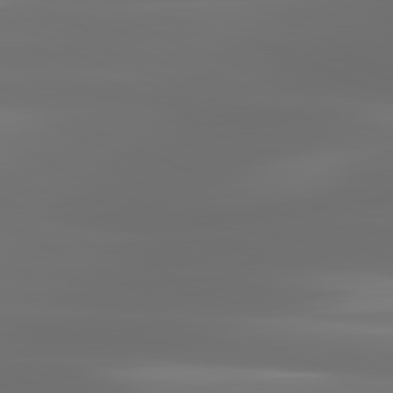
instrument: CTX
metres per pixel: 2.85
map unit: lApd
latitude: 81.2537
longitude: -137.0837
